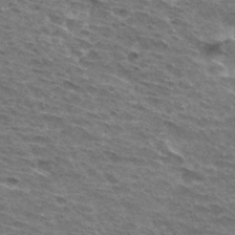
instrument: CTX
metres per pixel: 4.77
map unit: Hto
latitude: 32.7624
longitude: -45.0836
